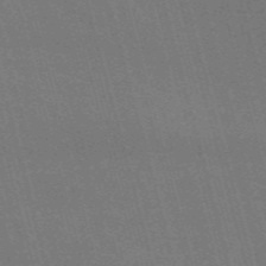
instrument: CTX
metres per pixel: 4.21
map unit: Nve
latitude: -58.6707
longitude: 62.6518
